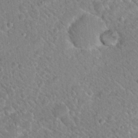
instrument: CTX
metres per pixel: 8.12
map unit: Nhu
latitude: 18.6868
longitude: -33.0836
